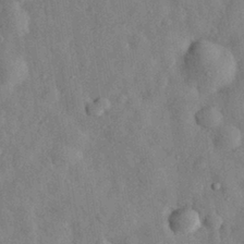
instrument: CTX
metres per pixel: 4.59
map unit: eHh
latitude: 29.3859
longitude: -76.5734
